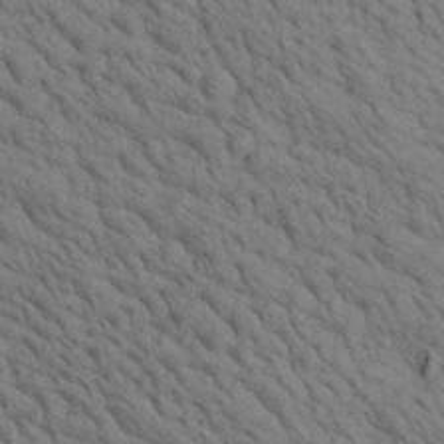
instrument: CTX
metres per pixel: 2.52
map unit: Aa
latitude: 22.4979
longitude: -138.8002
